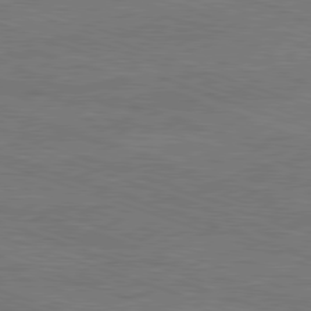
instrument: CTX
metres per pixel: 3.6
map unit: Ap
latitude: -81.5777
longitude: -73.2159
